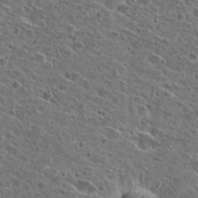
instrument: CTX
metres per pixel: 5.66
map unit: Hto
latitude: 26.1389
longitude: -46.5735
